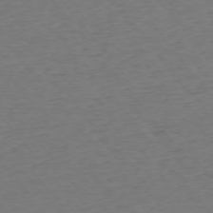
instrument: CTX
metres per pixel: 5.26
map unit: Ap
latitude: -75.6155
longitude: -84.2334
